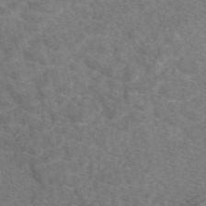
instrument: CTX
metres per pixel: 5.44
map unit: eAb
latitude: 49.4048
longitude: 112.1984
